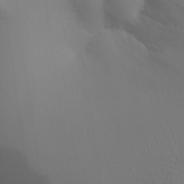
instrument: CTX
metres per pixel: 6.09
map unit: Aa
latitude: 32.0822
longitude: -140.3089
